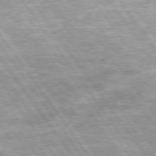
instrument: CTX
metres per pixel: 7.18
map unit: Hpe
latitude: 74.6113
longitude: -151.2159
